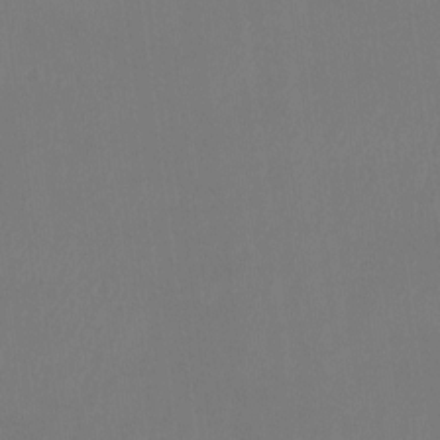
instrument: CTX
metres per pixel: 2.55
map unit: Htu
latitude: -14.0283
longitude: -49.0647
